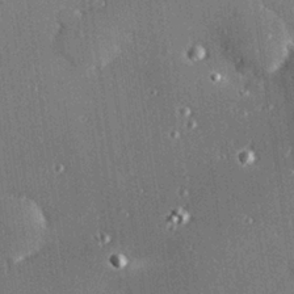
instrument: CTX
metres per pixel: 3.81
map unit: Hve
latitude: 26.8380
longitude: -90.3656
